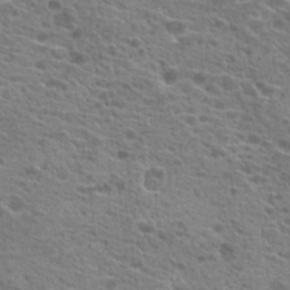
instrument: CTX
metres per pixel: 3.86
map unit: Hto
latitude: 21.2537
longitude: -41.7071
